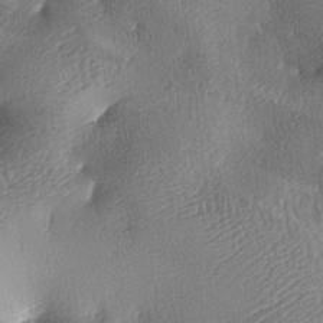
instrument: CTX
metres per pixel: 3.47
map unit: lAa
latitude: -8.3306
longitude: -127.8017
